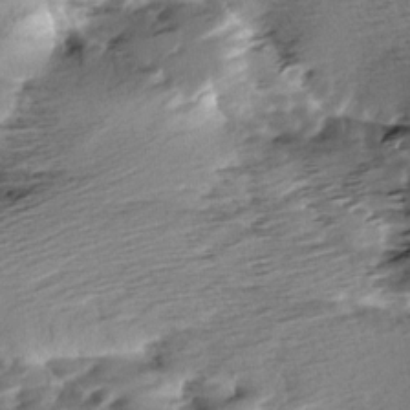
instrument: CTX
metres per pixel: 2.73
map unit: Aa
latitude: 6.4790
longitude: -137.3104
